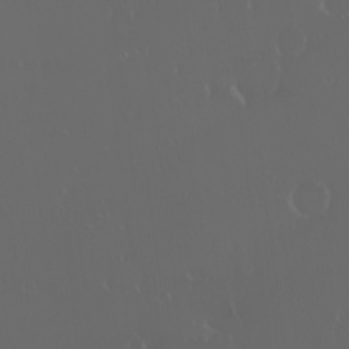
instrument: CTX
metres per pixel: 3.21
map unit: eHh
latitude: -2.8785
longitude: 20.1794
